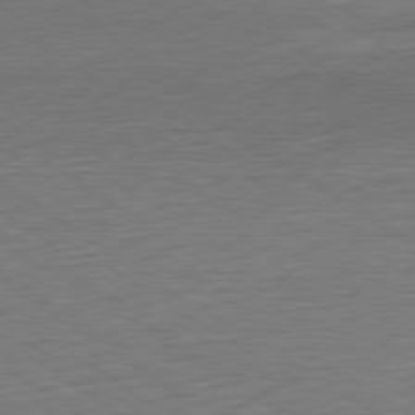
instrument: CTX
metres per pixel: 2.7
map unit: Ap
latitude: -80.5007
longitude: -79.1970
